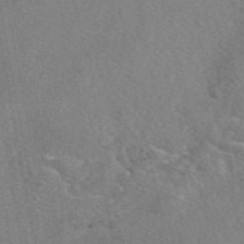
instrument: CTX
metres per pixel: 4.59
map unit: eAb
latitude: 48.7435
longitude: 113.2943
